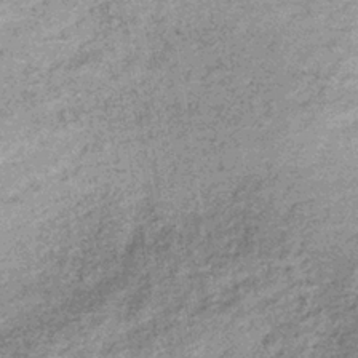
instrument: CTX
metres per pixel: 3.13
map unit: lHb
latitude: -36.4818
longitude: 65.7478
